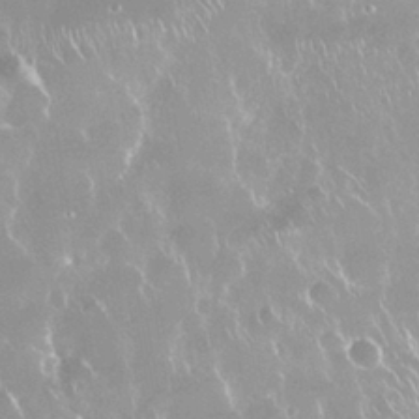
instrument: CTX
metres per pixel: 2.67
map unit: Nhu
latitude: 28.0822
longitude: -63.2348
